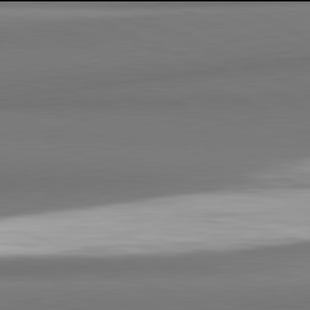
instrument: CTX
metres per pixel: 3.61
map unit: lApd
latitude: 81.9906
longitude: 176.0661
